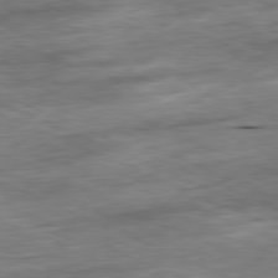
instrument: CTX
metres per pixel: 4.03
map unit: Ap
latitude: -81.3132
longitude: -86.5546
